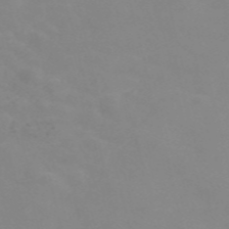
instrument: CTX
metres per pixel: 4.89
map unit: Nve
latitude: -56.9353
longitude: 53.1242
